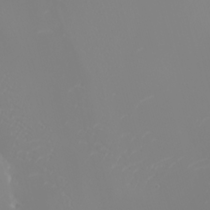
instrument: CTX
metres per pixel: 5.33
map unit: eHh
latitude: -5.1242
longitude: -85.2537
